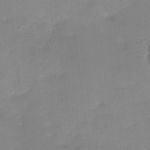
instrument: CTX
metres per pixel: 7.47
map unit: Htu
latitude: -13.8234
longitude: -45.5749
